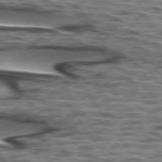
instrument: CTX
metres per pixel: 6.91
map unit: lApd
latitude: 74.3278
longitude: -53.2915
